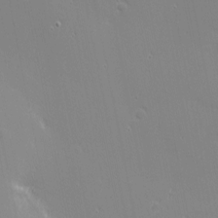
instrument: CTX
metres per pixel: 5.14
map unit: eHh
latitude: -3.0297
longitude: -81.1214
